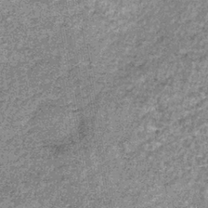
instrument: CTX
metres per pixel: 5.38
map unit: lHb
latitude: -37.5399
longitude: 65.8800
